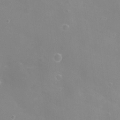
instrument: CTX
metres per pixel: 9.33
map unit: eHh
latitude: -12.1984
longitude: -59.8583
